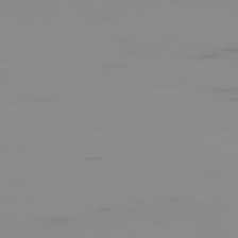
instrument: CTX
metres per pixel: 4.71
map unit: Ap
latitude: -77.1620
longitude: -67.3859
